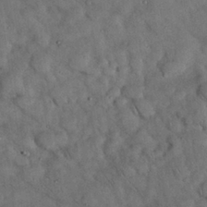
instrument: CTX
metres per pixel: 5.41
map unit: Nhu
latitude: 27.2915
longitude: -70.7813
